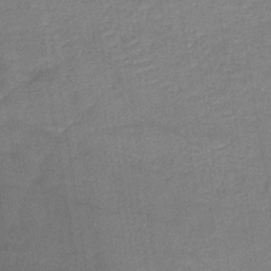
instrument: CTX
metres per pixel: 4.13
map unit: lHb
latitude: -34.8786
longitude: 65.8800
